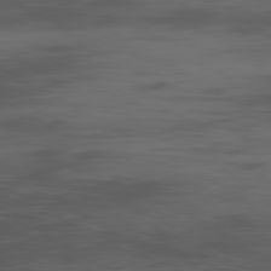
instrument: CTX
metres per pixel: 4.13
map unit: Ap
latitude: -80.0283
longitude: -63.1592
